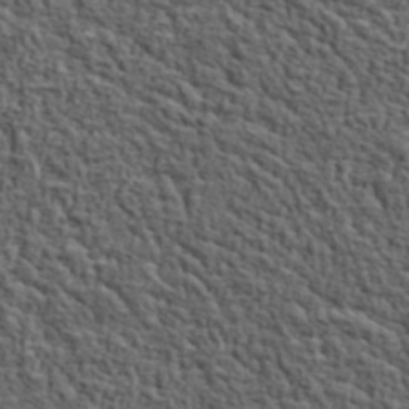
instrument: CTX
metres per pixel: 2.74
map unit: lHvf
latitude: 37.9528
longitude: -90.3278
